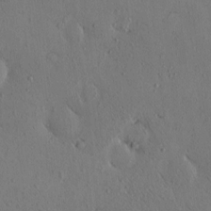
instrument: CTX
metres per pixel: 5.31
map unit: eHh
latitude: -0.3496
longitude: 18.6330
